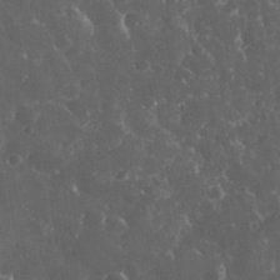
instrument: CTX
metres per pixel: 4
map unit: eHh
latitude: 33.5371
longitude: -62.2901
